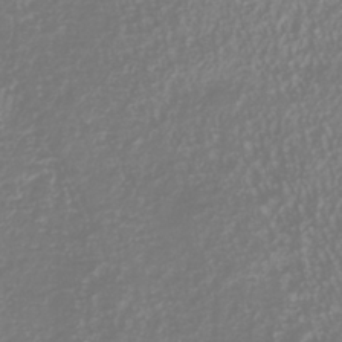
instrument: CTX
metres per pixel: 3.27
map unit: Nhu
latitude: -41.2376
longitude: -84.3278
